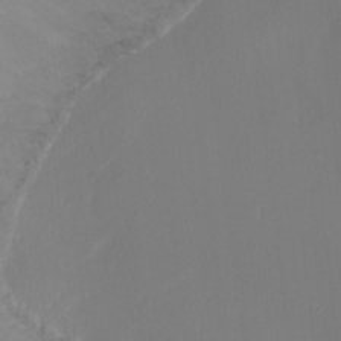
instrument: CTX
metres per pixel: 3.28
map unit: Ht
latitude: -16.6330
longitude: -43.0836
